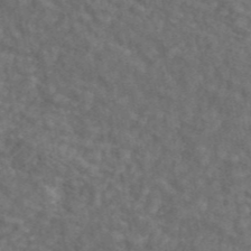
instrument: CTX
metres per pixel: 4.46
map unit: ANa
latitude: 43.9528
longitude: 30.0283
